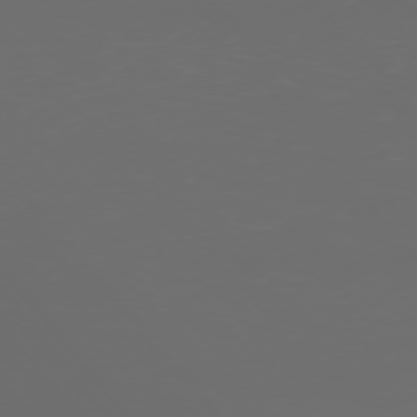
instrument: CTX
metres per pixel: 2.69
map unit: Ap
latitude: -75.6533
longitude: -83.8583
